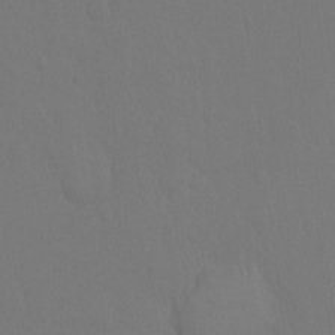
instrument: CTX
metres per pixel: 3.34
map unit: Hto
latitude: -10.5385
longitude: -37.3104
